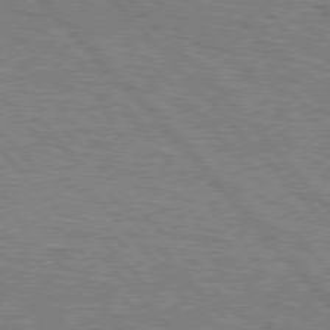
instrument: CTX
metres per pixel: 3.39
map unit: Hpe
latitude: 76.5545
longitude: -160.9891
